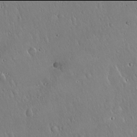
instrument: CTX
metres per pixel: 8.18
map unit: Hto
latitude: 17.9906
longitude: -58.2523
